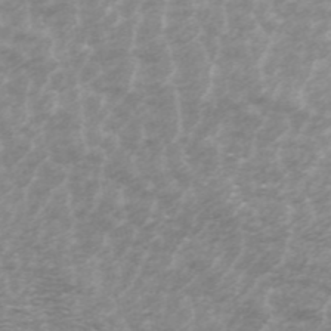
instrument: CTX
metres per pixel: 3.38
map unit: ANa
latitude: 44.7624
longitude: 28.9920
